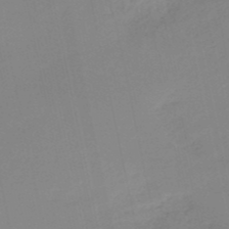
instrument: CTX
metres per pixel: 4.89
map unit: HNb
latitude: -50.9920
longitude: -50.5923
